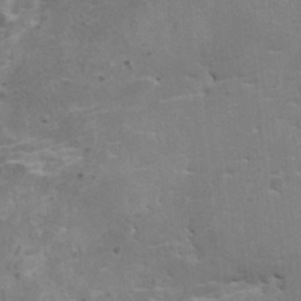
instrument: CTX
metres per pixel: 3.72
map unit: HNhu
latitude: 4.1011
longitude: 3.7855
